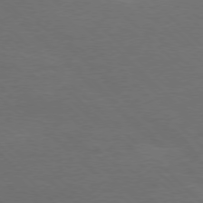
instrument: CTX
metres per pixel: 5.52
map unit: Ap
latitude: -78.1605
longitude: -87.0647
